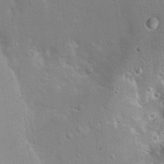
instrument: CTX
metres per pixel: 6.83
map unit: Ht
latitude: 5.2159
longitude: -28.6679
